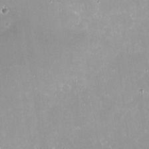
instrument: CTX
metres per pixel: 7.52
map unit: Nve
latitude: -18.3306
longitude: -59.8394
